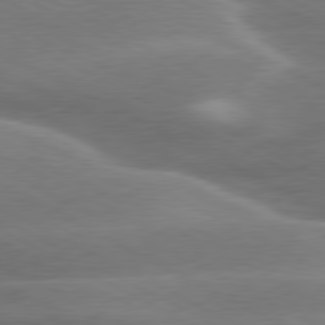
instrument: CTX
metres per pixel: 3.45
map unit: lApd
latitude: 79.5182
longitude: -116.1956
